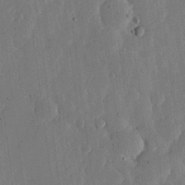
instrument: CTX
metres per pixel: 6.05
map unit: lHvf
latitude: 18.6490
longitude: -114.9891
